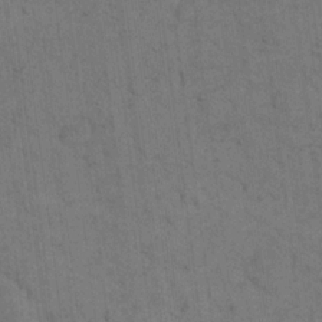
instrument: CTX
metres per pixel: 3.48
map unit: eHh
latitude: 18.8758
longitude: -63.3860
